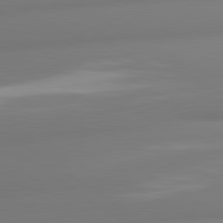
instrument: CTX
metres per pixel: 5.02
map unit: lApd
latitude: 80.7246
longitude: -164.9892
